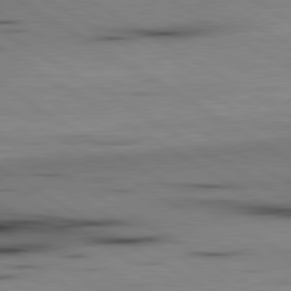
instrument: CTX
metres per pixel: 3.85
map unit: lApd
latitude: 80.1200
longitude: 160.6141
